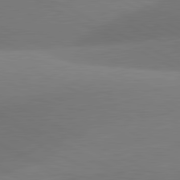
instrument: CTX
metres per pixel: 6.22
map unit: lApd
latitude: 81.1025
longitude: 129.3321
